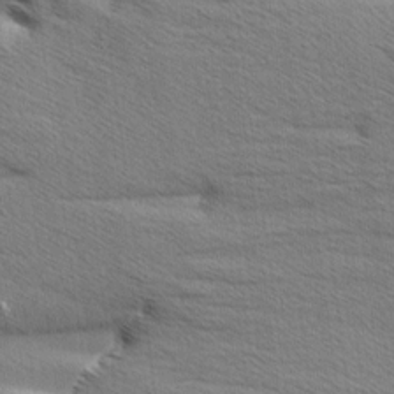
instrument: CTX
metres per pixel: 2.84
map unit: Aa
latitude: 6.3656
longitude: -136.9703
